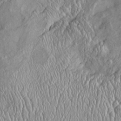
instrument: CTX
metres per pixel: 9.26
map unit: Htu
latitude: -5.5399
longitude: 157.2187
